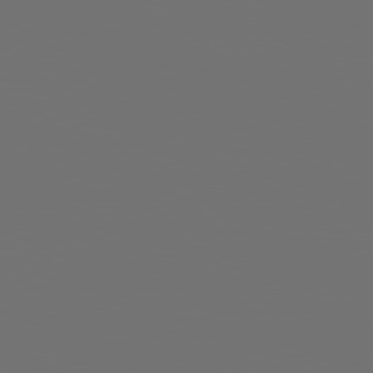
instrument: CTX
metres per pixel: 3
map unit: Hpe
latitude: 77.7071
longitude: -122.7435
